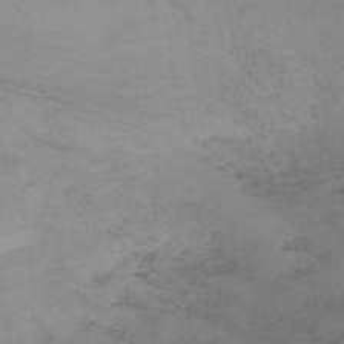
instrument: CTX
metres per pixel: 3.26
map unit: lHb
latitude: -34.9542
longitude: 66.4251
